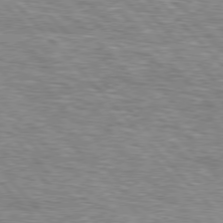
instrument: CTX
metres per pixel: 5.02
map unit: lApd
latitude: 76.7624
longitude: -74.7435
